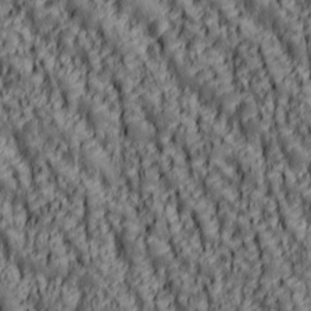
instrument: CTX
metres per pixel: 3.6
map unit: lAa
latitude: 6.4601
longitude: -116.1389
